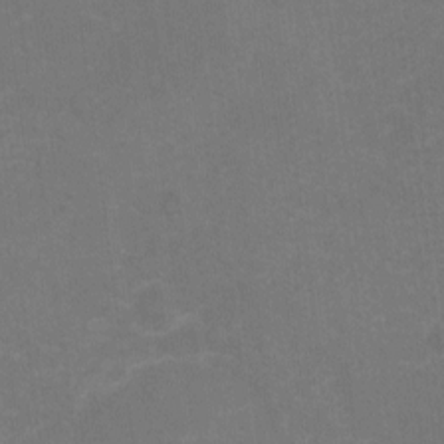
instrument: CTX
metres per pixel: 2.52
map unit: Nhu
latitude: -15.7856
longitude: -58.2145
